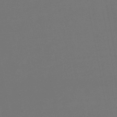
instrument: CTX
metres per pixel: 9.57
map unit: lHb
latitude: -47.5210
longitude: 74.2173
